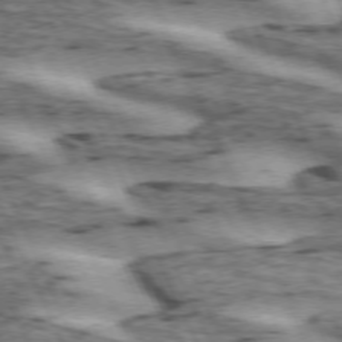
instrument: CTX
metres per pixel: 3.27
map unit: lApd
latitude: 72.6302
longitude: -54.4790
